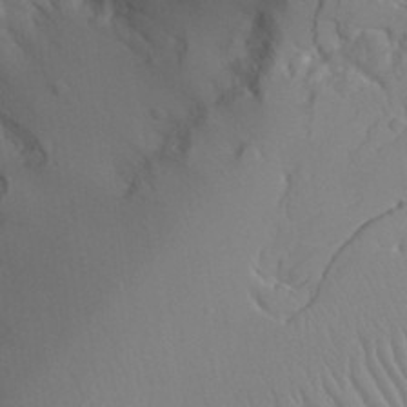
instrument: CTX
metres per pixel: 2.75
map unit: Aa
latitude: 31.0837
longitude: -141.0836
